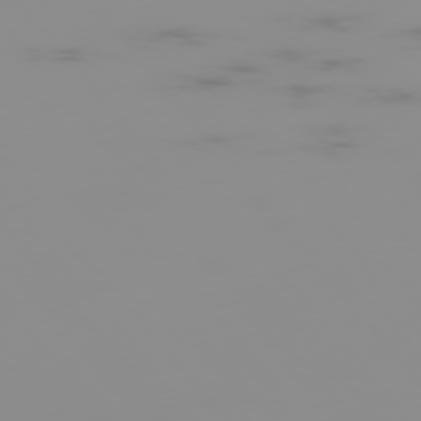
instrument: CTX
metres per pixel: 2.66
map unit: Hpe
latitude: -75.8801
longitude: -10.2523
